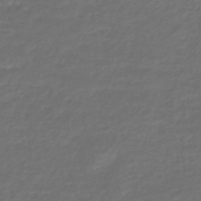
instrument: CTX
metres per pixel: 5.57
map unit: lHb
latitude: -43.7099
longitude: 70.4629
